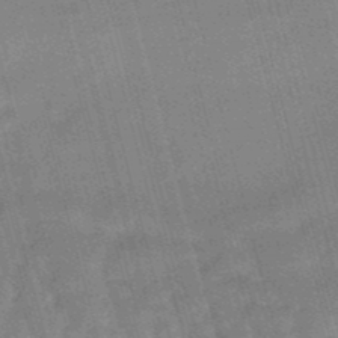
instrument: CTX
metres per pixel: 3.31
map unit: lHb
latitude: -49.0676
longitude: 76.5952
